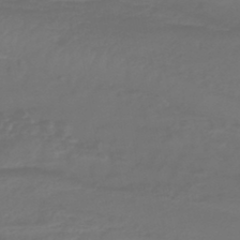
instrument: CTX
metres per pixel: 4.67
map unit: lHb
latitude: -43.7855
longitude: 77.5588
